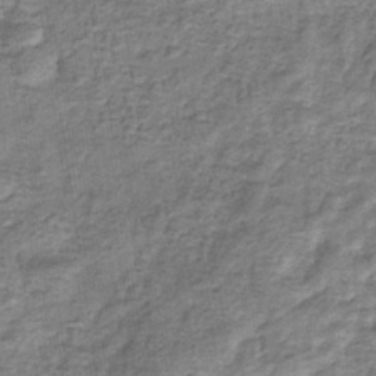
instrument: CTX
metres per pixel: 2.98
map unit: eHb
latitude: -34.2928
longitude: 76.1228
